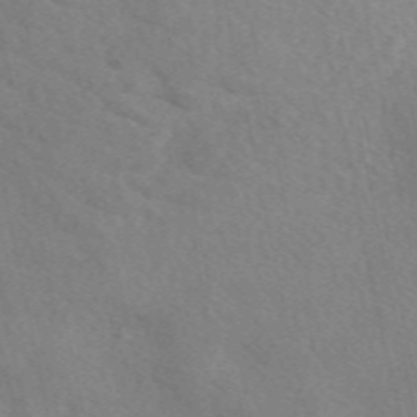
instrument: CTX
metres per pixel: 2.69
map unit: eAb
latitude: 49.8583
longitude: 117.2375
